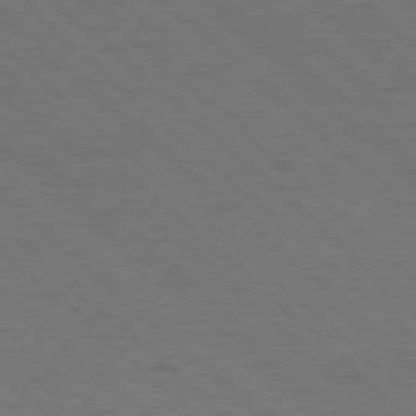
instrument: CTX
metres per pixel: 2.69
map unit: Hpe
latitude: 78.0822
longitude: -155.6127
